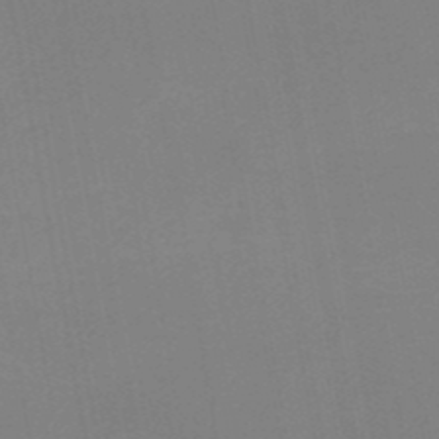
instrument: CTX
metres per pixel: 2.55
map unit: HNb
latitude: -50.4251
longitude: -51.5182
